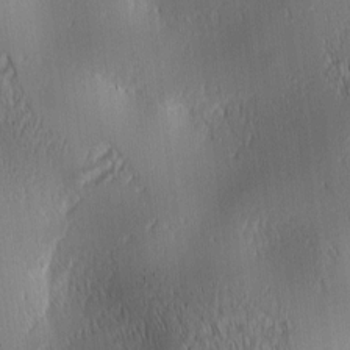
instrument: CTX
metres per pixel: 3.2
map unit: lAa
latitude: 0.8380
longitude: -116.5735
